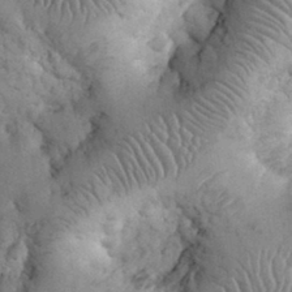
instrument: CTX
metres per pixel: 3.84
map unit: eHh
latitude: 32.1767
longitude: -65.4426
